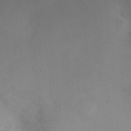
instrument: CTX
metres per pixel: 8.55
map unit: Ht
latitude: -2.4251
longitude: -32.7813
